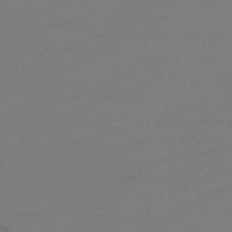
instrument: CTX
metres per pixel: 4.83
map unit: Nve
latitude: -57.6344
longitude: 65.7667
